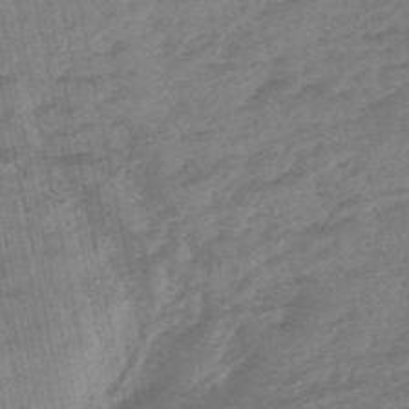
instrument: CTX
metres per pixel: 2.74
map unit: eHb
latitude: -48.2551
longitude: 86.6141
